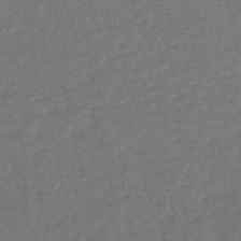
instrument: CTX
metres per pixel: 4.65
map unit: lHb
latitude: -43.1620
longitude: 75.2187
